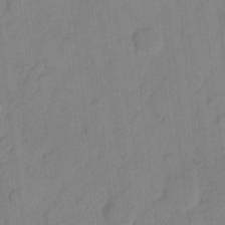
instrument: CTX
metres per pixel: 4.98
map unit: eHh
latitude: 10.1578
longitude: -65.4426
